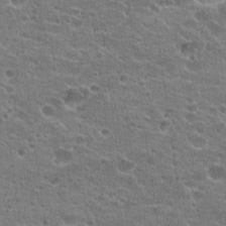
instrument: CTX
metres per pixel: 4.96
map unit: Hto
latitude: 23.2348
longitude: -43.0459
